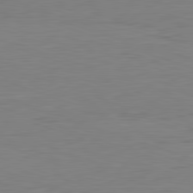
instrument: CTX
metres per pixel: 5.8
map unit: Hpe
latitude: -82.3117
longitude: 10.6330
